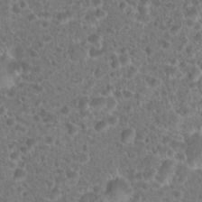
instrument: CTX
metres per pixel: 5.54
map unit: Hto
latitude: 19.0269
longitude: -40.8946
